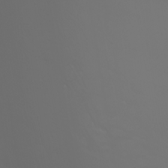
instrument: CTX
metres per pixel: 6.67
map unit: Nhu
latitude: -7.0486
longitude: -85.8772
